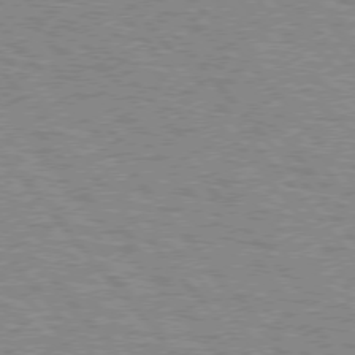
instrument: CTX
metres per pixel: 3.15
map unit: lApd
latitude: 75.4993
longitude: -75.4615
